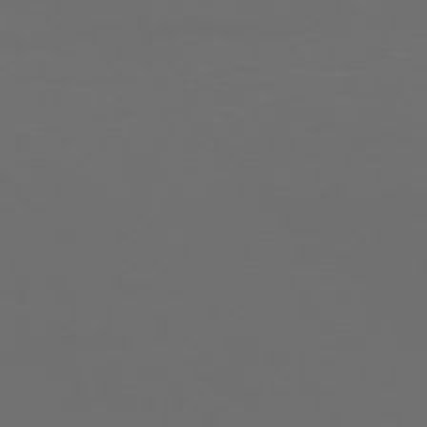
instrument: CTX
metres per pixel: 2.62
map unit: Ap
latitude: -77.0109
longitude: -81.6694
